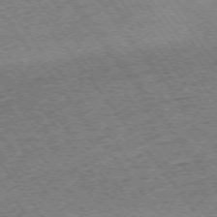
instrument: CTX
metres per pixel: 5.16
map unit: Ap
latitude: -75.3321
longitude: -87.8016
